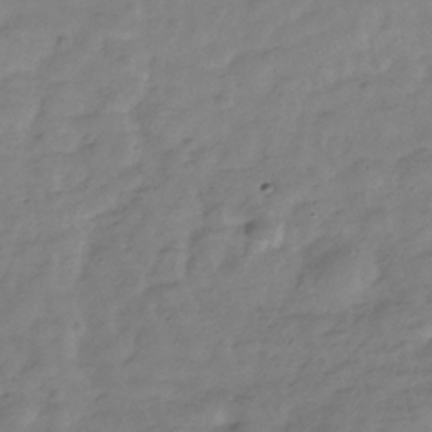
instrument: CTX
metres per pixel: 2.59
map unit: Hve
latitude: -30.6140
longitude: 91.5399
